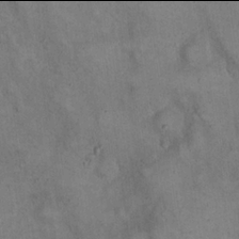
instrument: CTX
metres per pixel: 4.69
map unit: eHh
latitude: 21.9906
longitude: -61.1403
